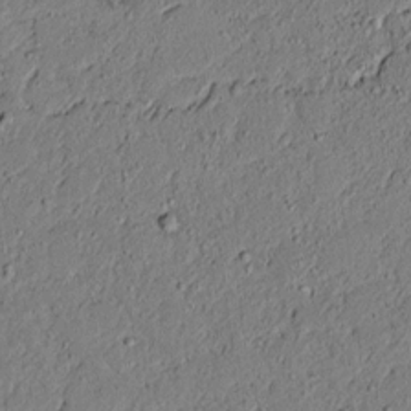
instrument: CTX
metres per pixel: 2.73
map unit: lAvf
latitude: 5.1403
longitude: 167.1431
